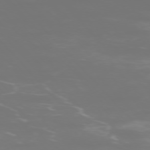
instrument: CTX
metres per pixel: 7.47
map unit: Ap
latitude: -75.8423
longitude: -75.9150
